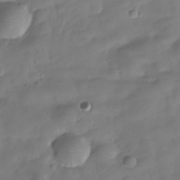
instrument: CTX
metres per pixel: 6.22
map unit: Hve
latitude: -30.3495
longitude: 94.8974
